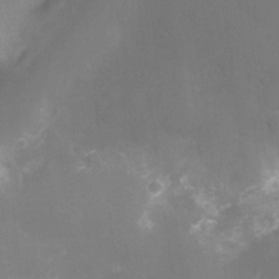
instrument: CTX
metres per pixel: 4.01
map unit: Ht
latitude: -10.7085
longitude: -24.3278
